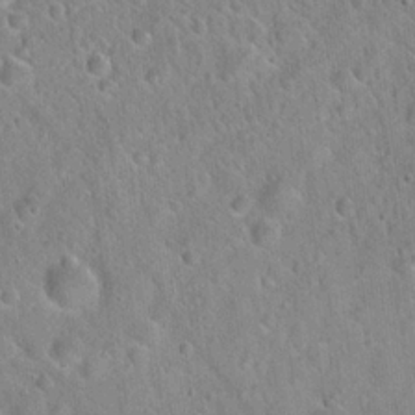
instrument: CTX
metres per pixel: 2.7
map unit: Hto
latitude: 21.7072
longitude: -53.2348
